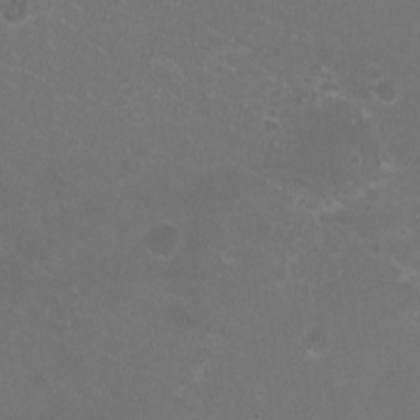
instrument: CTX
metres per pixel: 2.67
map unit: HNhu
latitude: -2.2739
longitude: -0.3845
